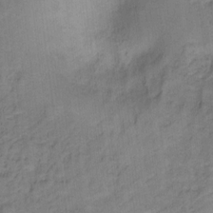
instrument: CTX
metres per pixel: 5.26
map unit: Ht
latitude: 10.1578
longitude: -40.2711
